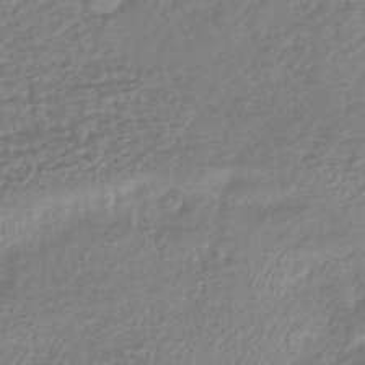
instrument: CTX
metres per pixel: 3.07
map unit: lHb
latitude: -40.1228
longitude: 71.5966
